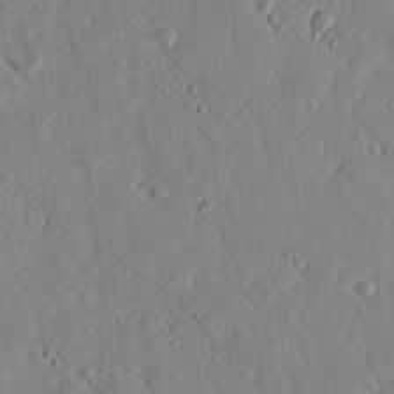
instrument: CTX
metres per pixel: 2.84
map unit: lHvf
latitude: 14.7436
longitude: 179.2565
